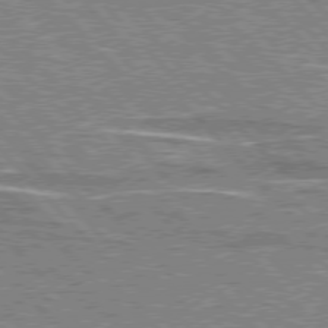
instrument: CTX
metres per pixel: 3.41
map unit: lApd
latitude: 76.4790
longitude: -81.4237
